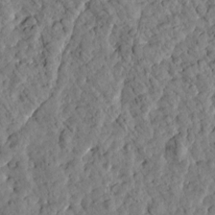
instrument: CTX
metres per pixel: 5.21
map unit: Htu
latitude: 1.2159
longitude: 179.7099
